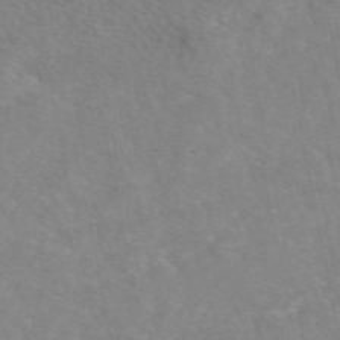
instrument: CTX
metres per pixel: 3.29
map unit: eAb
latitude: 48.7246
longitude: 117.5210
